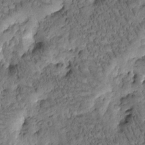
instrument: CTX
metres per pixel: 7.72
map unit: Htu
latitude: -3.7855
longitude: 173.3321
